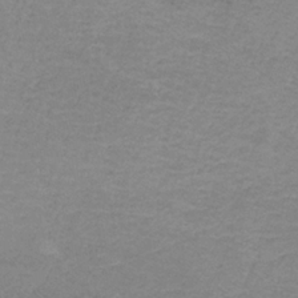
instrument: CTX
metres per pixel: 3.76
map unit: eAb
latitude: -36.5007
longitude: 53.3887
